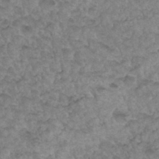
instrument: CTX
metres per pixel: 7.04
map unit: Hto
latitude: 33.2915
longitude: -49.5749
